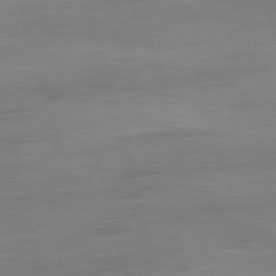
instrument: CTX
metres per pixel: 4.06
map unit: Ap
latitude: -76.7274
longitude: -73.6127
